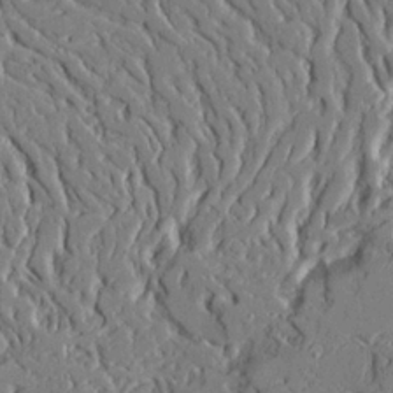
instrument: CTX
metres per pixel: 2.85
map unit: Ave
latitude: 22.8758
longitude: -129.0458
